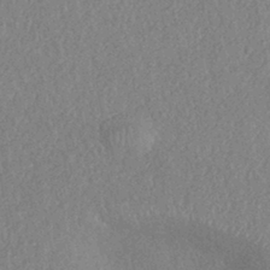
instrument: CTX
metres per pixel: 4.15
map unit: eHh
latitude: -42.5006
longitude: 117.8800
